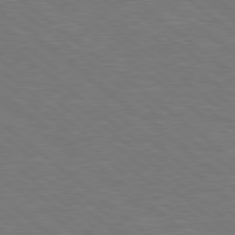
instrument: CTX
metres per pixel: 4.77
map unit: Hpe
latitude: 78.7058
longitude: -153.3293
